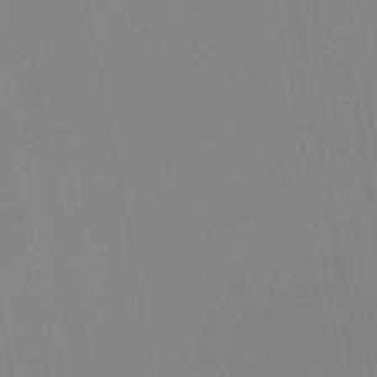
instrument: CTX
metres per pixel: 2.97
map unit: eHb
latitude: -37.1809
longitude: 74.8975
